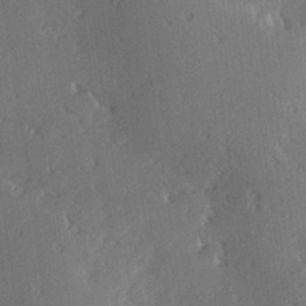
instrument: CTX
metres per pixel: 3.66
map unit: Hve
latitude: 27.2915
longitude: -93.9339
